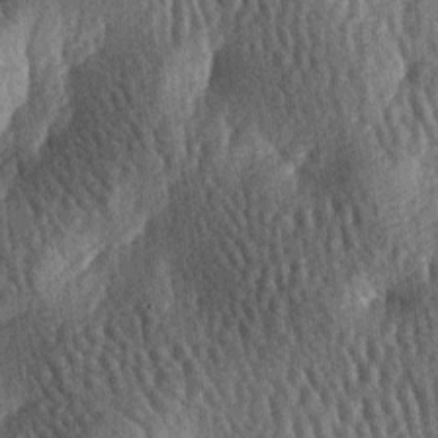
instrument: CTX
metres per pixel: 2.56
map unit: lAa
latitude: -7.1053
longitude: -127.7828
